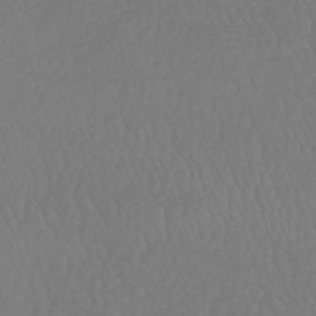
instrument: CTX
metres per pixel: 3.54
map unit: HNhu
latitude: -48.7841
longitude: 101.3509
